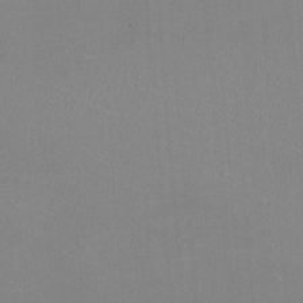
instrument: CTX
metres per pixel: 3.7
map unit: HNhu
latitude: -2.0283
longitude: -1.5938
